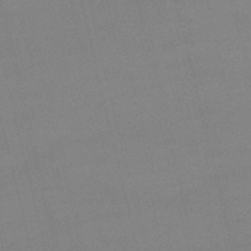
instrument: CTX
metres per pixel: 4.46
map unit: lHb
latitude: -48.1606
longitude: 63.7477
